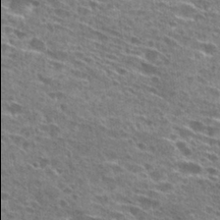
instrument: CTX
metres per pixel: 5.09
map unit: Hto
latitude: 28.1389
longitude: -45.9906
